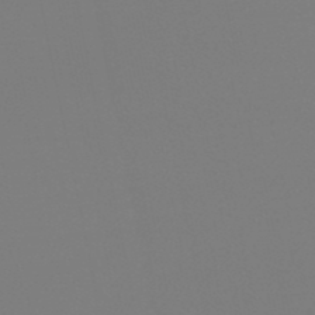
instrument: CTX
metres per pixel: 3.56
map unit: lHb
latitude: -49.5966
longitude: 69.8233
